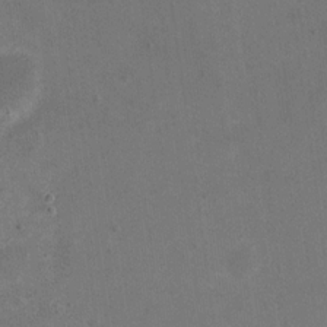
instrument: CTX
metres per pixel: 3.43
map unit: eHh
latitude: 20.0633
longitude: -65.1025
